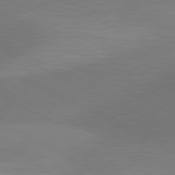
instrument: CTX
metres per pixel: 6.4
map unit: lApd
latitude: 80.8380
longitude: 126.3117
